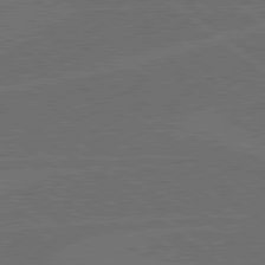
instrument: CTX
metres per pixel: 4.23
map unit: lApd
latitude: 79.3104
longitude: -123.9150
